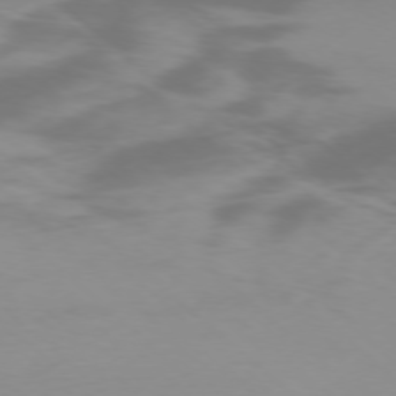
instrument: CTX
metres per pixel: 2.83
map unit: Ap
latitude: -77.4643
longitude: -67.6882
